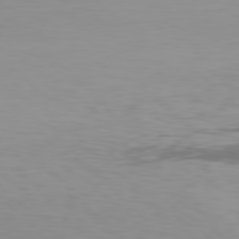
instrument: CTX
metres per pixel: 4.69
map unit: Hpe
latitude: 78.2334
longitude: -144.4979
